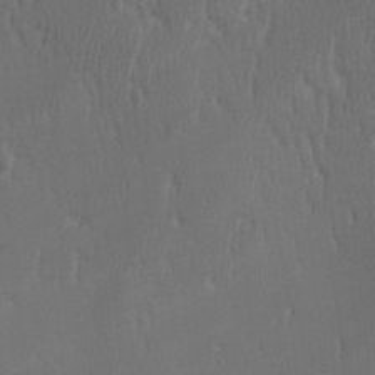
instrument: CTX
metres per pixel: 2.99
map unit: Ave
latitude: -7.3509
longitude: -122.4979
